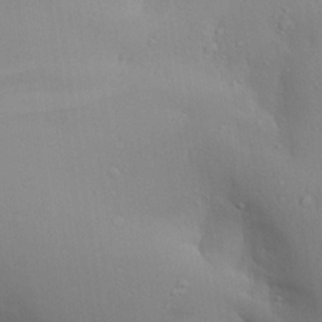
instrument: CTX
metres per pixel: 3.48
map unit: Aa
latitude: 29.0080
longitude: -132.3656
